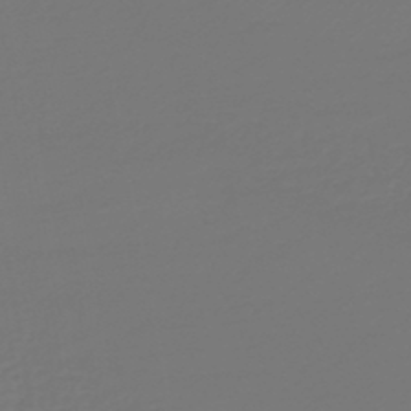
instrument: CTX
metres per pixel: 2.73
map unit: HNb
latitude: -46.9352
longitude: 55.3510
